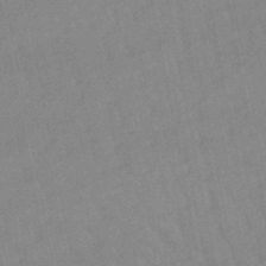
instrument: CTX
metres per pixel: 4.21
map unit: lHb
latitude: -48.7275
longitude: 75.6722
